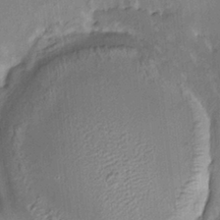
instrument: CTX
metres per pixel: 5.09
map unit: HNhu
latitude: 4.7813
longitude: 8.7652
